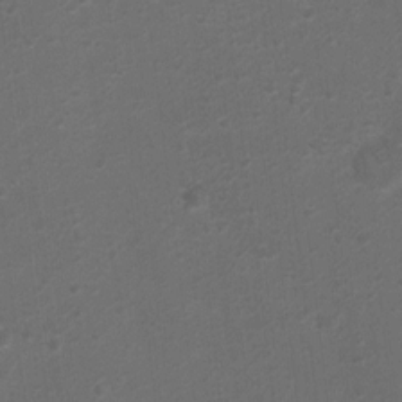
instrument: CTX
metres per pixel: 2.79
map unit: Ht
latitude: 1.0458
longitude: -25.6882
